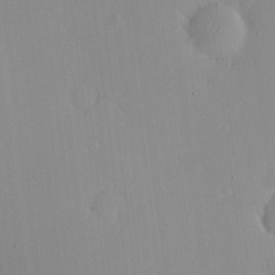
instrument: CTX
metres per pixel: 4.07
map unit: HNhu
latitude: 6.7057
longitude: 12.9164
